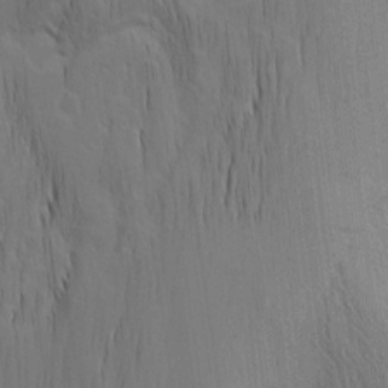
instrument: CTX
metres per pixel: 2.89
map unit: Nhu
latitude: -4.6518
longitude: -152.3467
